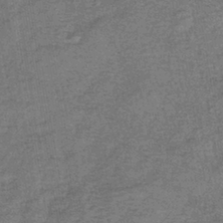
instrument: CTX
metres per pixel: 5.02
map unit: eHb
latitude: -39.8800
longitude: 80.6141
